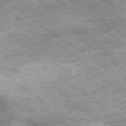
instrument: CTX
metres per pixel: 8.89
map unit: Hpe
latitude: -79.3320
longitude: 7.6344
